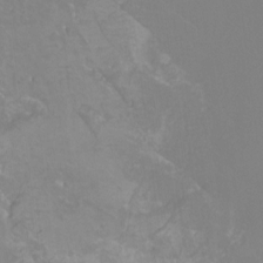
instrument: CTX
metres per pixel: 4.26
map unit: Htu
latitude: -12.4062
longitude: -72.1767
